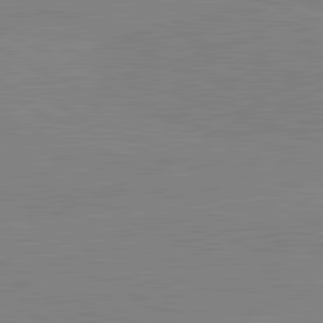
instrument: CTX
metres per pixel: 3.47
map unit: lApd
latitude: 81.8772
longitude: -156.3089
